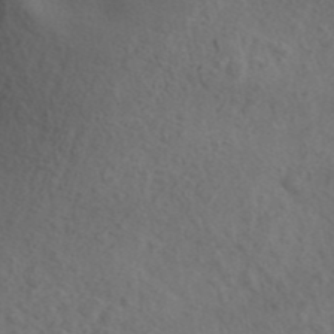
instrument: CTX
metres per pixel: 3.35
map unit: ANa
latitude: 43.3293
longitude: 27.5399
